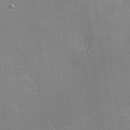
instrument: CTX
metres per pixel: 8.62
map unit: eHh
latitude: 25.2914
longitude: -89.3104
